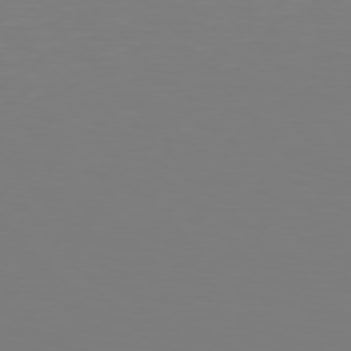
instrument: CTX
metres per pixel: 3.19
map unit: Hpe
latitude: 76.3845
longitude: -132.5546
